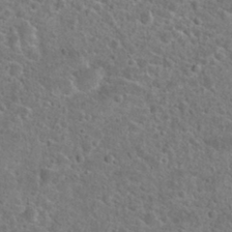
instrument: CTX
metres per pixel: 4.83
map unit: Hto
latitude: 23.7827
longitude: -48.2522
